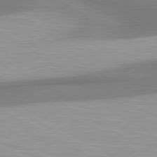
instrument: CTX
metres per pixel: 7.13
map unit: lApd
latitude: 80.8191
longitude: 174.6707
